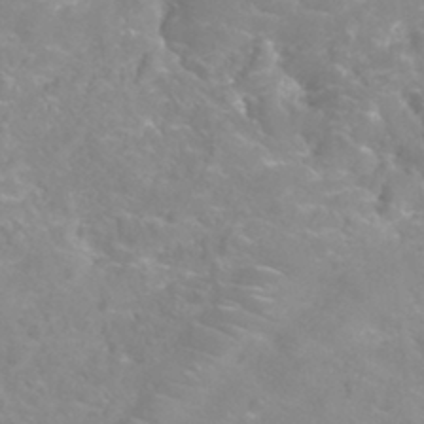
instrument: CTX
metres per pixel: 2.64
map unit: Htu
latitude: -12.1795
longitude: -73.2915
